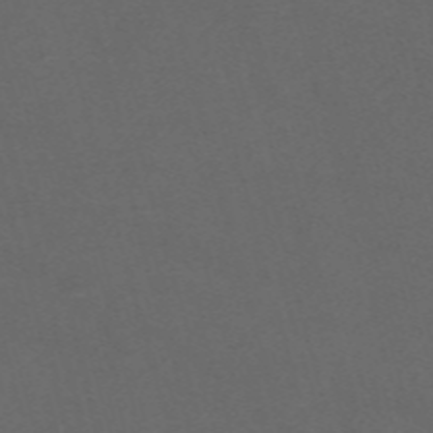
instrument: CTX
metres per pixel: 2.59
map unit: Nve
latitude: -58.8407
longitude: 59.5777
